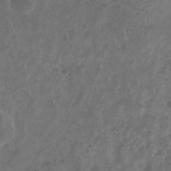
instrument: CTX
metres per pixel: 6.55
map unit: Nhu
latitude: -10.5007
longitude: -21.3671
